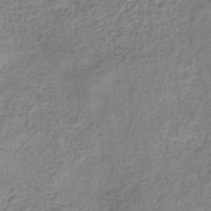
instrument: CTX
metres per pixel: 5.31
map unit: eHb
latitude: -32.3873
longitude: 75.0865
